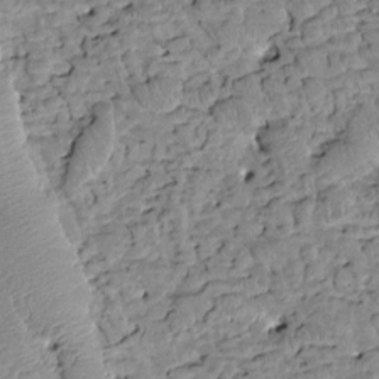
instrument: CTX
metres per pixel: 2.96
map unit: Htu
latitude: 1.3481
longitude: 177.4265
